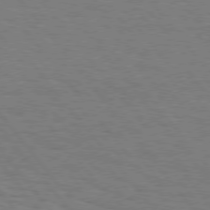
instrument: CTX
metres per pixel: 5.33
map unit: Hpe
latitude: 75.8961
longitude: -136.8758
